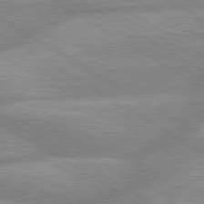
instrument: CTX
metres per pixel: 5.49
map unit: lApd
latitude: 80.0255
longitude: -165.7072
